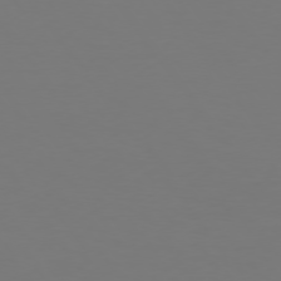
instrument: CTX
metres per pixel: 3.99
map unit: Hpe
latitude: 74.3656
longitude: -123.3671
